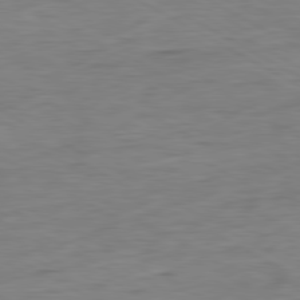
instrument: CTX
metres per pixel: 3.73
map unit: Ap
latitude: -81.0487
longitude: -78.3656
